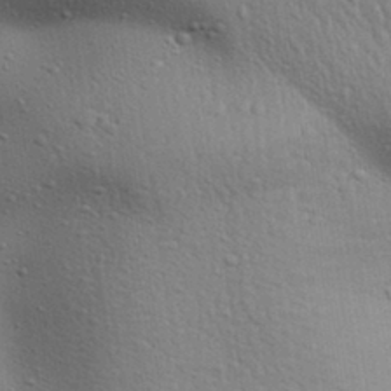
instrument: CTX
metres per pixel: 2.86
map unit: Aa
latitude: 31.7450
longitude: -144.8380
